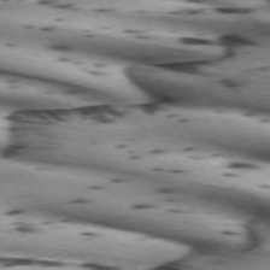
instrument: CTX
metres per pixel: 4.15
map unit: lApd
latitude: 71.9906
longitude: -52.4790
